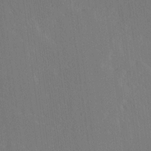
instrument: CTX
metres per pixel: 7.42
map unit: Ave
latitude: 19.7449
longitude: -137.5371
